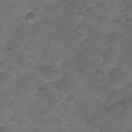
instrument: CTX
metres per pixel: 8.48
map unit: Nhu
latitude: 28.3656
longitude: -55.7449
